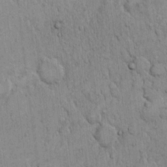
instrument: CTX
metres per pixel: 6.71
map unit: Hto
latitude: 12.4601
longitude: -57.8772
